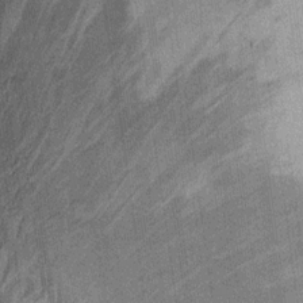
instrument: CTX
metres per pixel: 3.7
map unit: Ht
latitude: 9.0081
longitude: -37.2159
